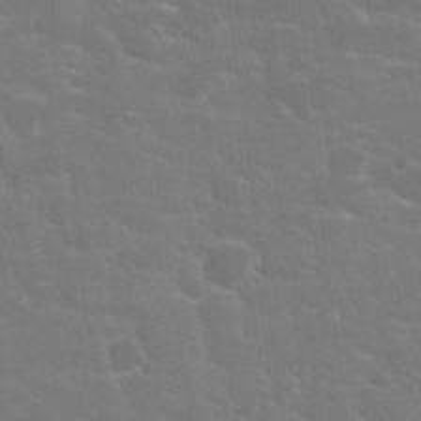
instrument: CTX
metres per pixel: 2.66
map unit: Nhu
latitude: 25.2725
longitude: -51.8205
